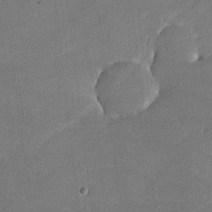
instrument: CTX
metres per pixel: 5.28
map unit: lHvf
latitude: -11.9745
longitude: -102.7813
